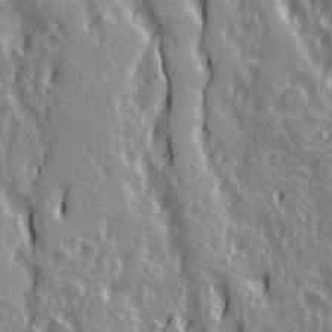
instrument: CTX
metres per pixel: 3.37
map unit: Ave
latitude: 21.3860
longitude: -135.2348
